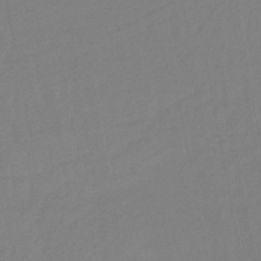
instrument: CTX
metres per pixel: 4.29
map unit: lHb
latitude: -45.1620
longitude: 56.4629
